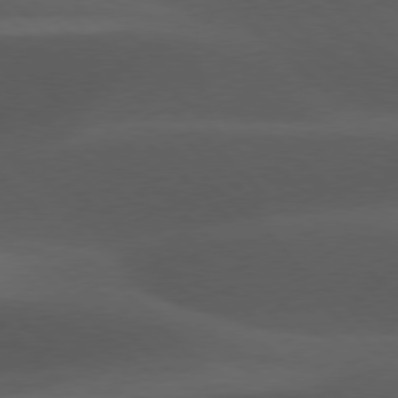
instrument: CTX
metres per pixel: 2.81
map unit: lApd
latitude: 77.1025
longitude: -60.5734
